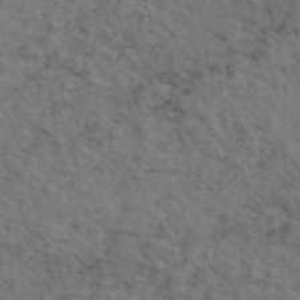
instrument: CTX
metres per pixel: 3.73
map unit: eAb
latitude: 46.3845
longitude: 118.4251
